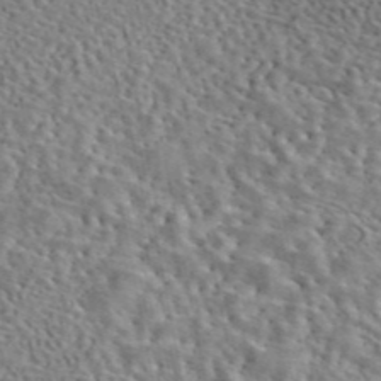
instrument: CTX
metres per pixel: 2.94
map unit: eAb
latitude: 44.2144
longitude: 113.7856
